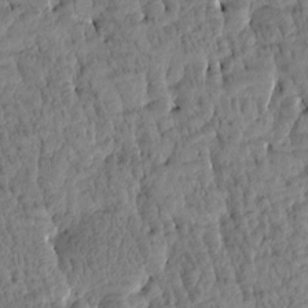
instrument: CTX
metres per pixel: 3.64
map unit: Htu
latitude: -4.1039
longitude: 177.1620
